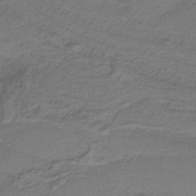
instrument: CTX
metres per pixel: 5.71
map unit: HNb
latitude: -38.6519
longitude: 53.6532
